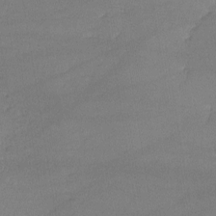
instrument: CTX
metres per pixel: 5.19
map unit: lHvf
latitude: -11.2754
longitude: -101.5371
